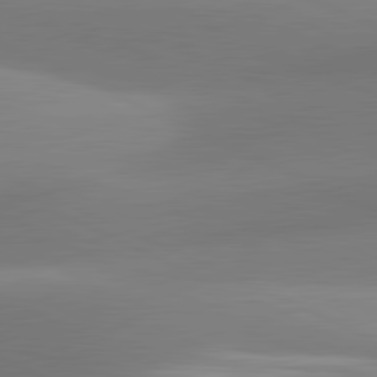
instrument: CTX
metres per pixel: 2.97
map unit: lApd
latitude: 81.3859
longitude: 131.3887
